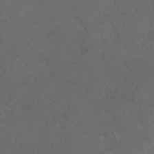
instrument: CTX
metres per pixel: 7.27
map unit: Nhu
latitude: 24.4790
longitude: -62.3468
